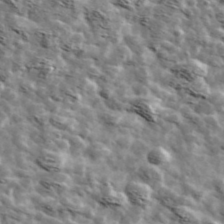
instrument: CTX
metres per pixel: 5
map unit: Ave
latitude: 42.4223
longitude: -107.4426
